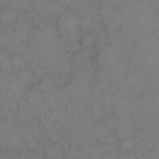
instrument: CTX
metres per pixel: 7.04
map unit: eHh
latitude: 10.7435
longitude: -63.2159
